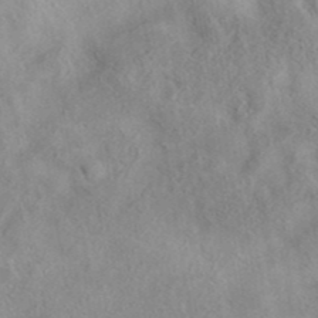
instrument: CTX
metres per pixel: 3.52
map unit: eAb
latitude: 40.6301
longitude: 104.4251
